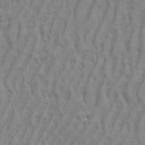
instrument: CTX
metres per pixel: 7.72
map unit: eHh
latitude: 33.4615
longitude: -141.1592
